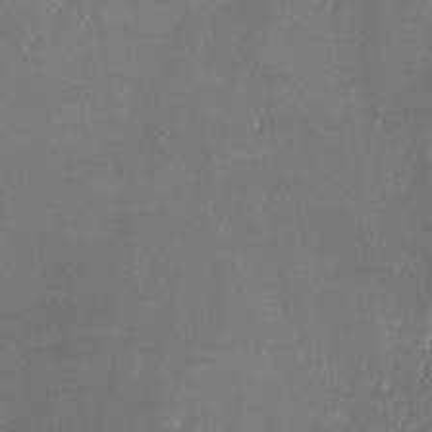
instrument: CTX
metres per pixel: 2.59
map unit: Ave
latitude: -6.7841
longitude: -122.1200
